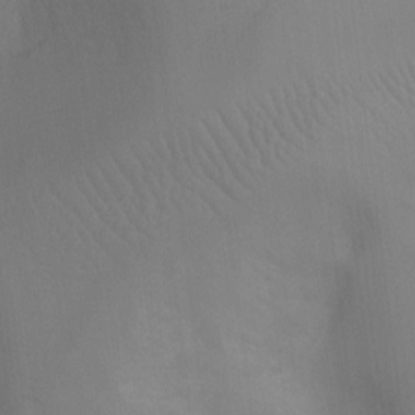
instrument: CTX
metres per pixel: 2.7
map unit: Ht
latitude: -8.7085
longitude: -24.5923
